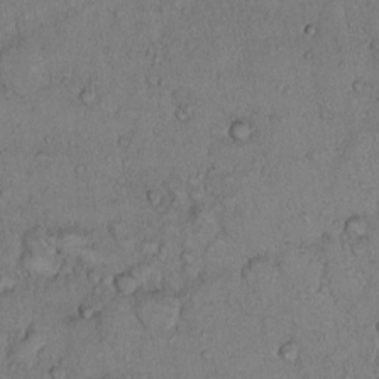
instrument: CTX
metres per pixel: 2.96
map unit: Hto
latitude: 10.3656
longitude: -57.9906
